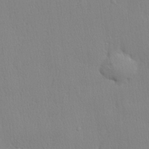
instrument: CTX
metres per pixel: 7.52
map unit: lHvf
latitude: 21.1026
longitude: 141.5021
